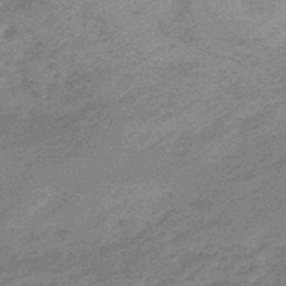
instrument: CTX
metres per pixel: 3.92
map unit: eHb
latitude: -48.1039
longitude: 84.6329
